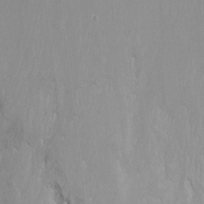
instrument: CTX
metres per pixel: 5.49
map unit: Nhu
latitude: -13.4266
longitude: -39.9339
